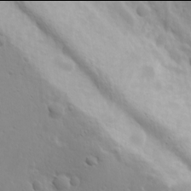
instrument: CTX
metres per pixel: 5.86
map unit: Ave
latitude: 17.9906
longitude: -133.4049
